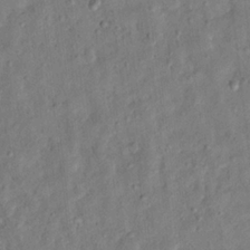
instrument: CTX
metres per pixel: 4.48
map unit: Hto
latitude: 12.9136
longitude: -38.6679
